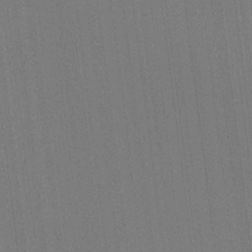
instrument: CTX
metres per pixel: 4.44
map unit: HNhu
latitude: 7.5371
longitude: 16.0472
